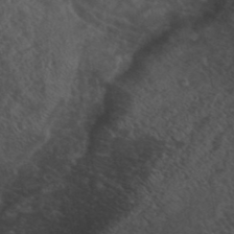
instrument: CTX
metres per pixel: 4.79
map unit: ANa
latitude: 41.4993
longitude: 53.8044
